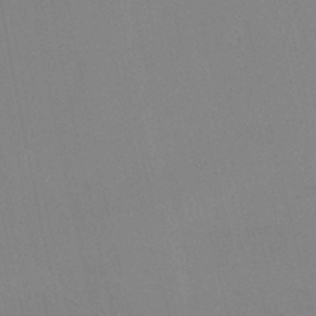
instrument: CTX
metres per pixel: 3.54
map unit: ANa
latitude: -38.1417
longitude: 95.8611
